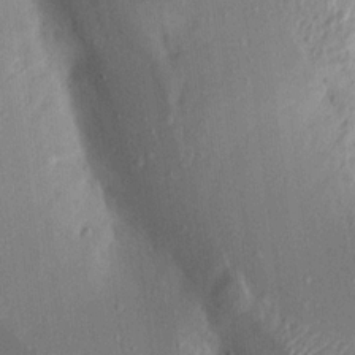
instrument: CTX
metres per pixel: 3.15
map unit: Aa
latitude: 15.7450
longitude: -148.6113
